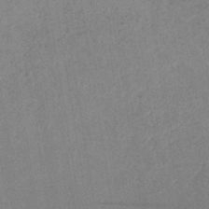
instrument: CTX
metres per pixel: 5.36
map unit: lHb
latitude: -38.3306
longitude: 72.8219
